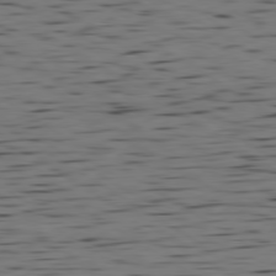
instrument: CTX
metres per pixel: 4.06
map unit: Ap
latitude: -80.0661
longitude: -100.8380
